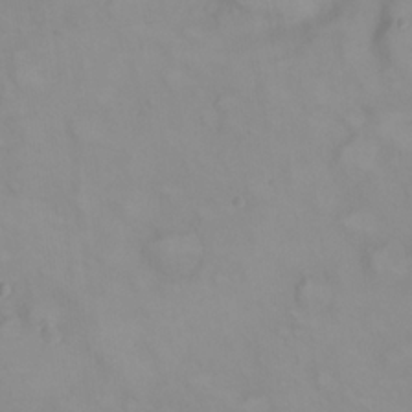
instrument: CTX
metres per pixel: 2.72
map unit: eHh
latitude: 22.6112
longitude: -61.5371
